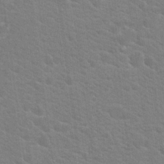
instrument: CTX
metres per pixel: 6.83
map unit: Hto
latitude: 18.9136
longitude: -37.5371
